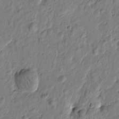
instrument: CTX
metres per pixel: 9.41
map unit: Htu
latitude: -1.8612
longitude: -178.7813
